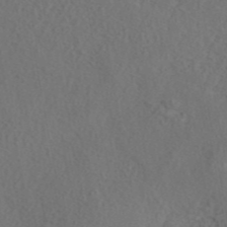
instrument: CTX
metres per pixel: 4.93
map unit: eAb
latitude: 42.9703
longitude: 104.9164
